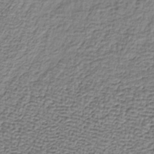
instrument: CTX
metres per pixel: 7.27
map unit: lHb
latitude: -36.1605
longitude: 61.6911
